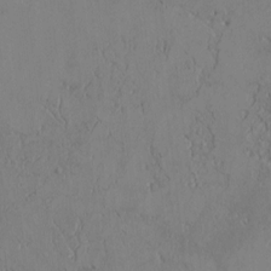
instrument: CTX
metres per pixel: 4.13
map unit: Htu
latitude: 2.8191
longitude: 148.3496
